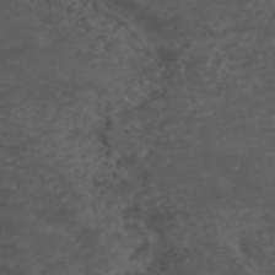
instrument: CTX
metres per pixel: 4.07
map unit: ANa
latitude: 41.6693
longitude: 33.4644
